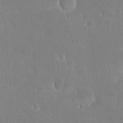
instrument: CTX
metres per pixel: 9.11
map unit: eHh
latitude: 22.6868
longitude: -58.2712
